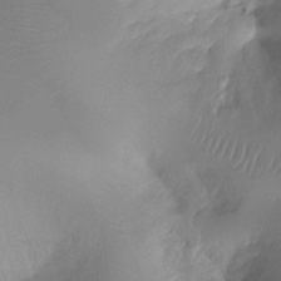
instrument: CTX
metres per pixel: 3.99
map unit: Ht
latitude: -8.1039
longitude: -30.0444
